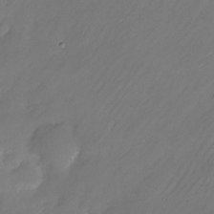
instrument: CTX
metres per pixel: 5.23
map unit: Nhu
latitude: -22.0283
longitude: -71.8016
